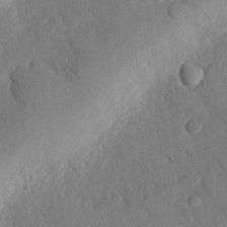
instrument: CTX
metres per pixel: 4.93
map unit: eHh
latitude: 27.9150
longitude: -80.2522
